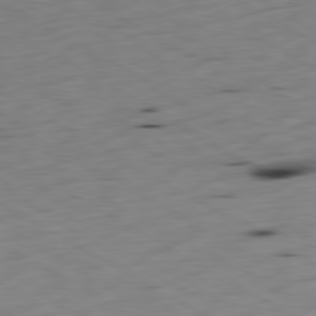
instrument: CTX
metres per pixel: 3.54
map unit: Ap
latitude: -80.5007
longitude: -71.4237
